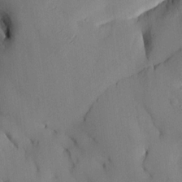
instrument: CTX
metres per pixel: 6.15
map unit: HNhu
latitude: 15.0459
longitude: 11.1620
